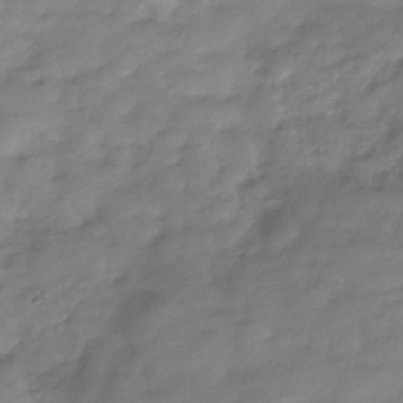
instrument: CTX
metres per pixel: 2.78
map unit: Hve
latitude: -32.0472
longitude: 91.3510
